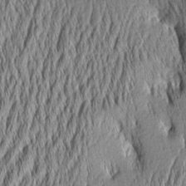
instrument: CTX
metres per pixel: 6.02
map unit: Aa
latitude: 6.3656
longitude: -129.4804
